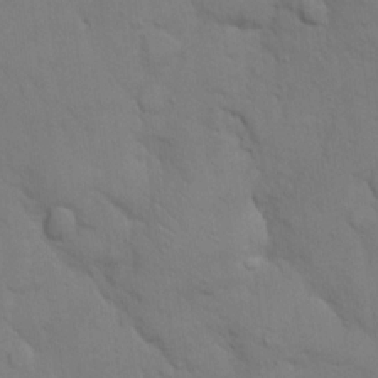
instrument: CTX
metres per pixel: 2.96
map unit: eHh
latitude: 17.6127
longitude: -63.0837
